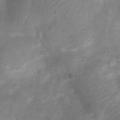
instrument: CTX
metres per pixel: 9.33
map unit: Nhu
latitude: 7.1403
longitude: -23.0647
